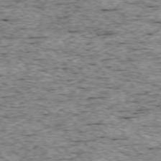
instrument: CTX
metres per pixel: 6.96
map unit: Ap
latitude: -74.9542
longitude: -87.2537
